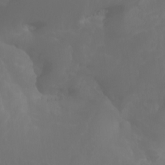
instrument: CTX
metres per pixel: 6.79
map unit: Aa
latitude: -10.7274
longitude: -68.2144
